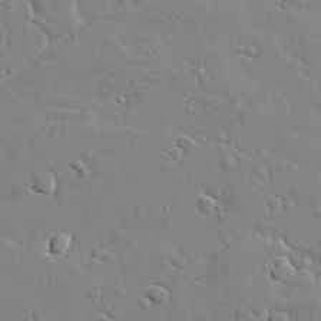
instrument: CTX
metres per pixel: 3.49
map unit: lAvf
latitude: 28.2144
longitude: -108.2333
